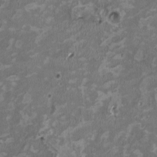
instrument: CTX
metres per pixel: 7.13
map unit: HNhu
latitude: 2.2900
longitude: -3.8583
